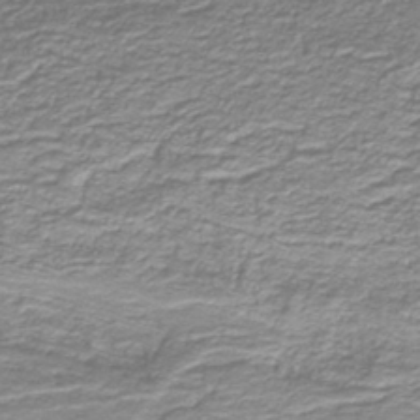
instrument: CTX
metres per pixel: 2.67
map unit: lHb
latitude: -40.4062
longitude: 54.8597
